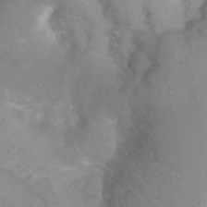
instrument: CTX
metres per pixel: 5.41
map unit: Hto
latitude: 6.9136
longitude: -30.7247
